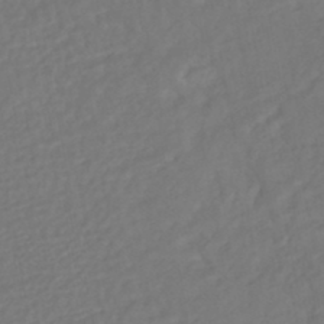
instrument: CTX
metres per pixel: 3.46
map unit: HNhu
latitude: -46.1794
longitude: 103.3321
